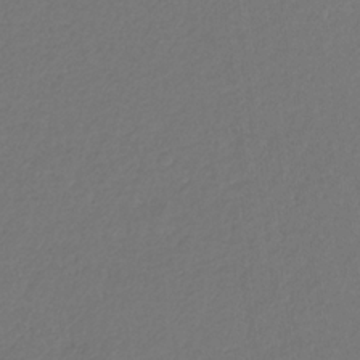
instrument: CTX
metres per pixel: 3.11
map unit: eHb
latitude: -30.2739
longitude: 67.7666
